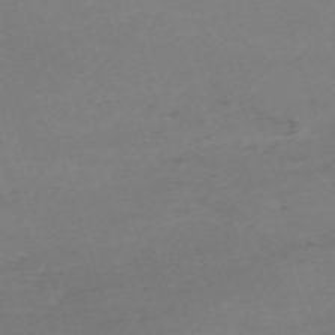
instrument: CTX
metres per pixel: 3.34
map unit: eHh
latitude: -62.1039
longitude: 51.3321
